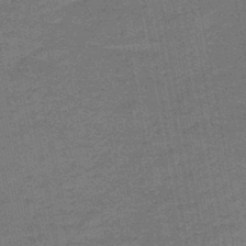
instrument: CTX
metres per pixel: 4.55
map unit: HNb
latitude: -47.7288
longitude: -39.0647
